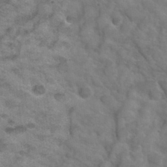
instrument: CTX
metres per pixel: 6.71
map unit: Hto
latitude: 31.9151
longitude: -47.3104
